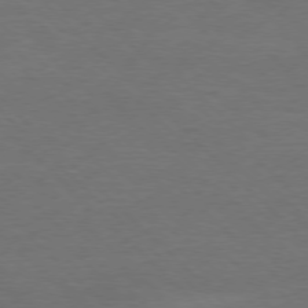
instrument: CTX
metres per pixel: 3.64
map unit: Ap
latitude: -78.1416
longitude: -87.0647
